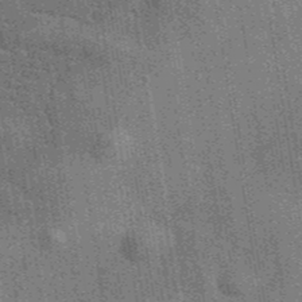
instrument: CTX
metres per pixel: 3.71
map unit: eAb
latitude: 40.5167
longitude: 107.0865
